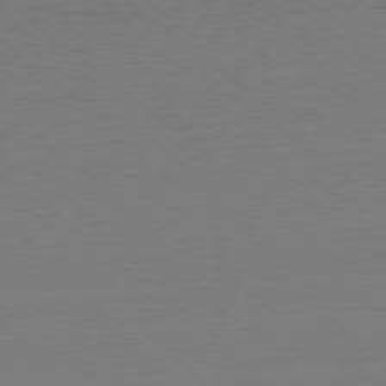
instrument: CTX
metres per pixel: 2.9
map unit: Ap
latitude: -78.7652
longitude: -82.5167
